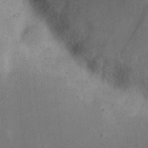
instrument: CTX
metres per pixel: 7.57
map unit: eHh
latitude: 24.2900
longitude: -70.2144
